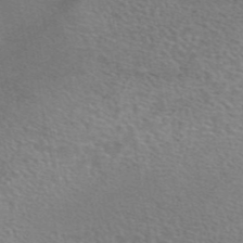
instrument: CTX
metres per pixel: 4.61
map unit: eAb
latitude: 44.3089
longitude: 107.6155
